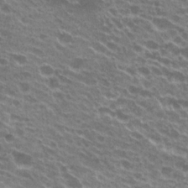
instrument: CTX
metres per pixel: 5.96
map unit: Hto
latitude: 22.8947
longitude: -38.4601
